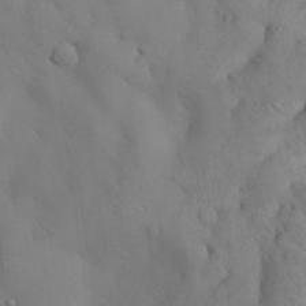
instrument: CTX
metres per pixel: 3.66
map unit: Nhu
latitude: 28.7624
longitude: -72.6113
